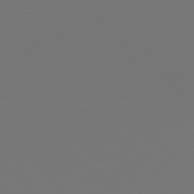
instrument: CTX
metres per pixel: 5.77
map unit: Hpe
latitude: 77.1403
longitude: -171.2915
